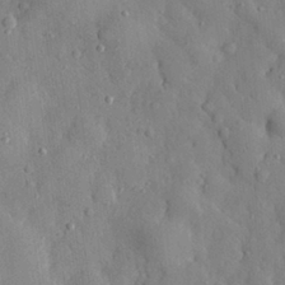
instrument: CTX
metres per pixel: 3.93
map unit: eHh
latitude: 29.0080
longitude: -77.8205
